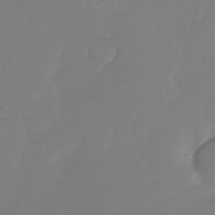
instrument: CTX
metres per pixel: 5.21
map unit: Nhu
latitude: -29.5777
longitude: -63.7450
